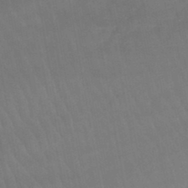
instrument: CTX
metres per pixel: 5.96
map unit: lHb
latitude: -46.0850
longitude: 77.4265
